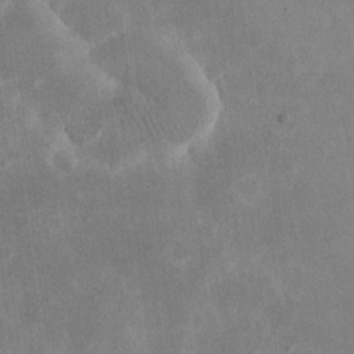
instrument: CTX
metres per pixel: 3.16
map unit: eHh
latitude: 19.2537
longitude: -71.2537
